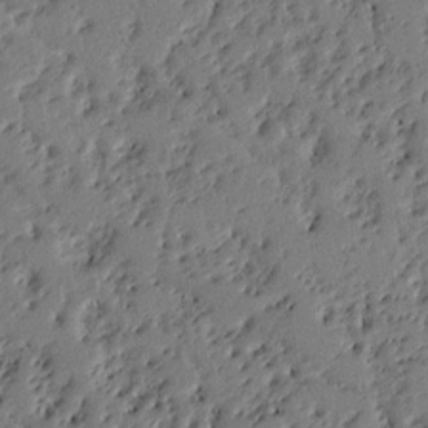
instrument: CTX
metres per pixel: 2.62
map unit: Ht
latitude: 9.2537
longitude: -78.4223
